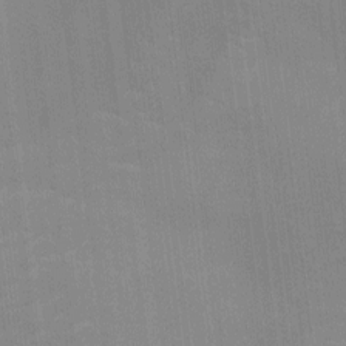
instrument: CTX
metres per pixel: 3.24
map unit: Ht
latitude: -4.9919
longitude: -14.7247
